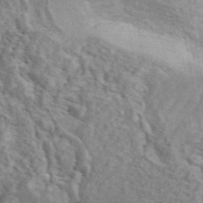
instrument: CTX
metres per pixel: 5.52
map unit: ANa
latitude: 46.2712
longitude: 30.0283
